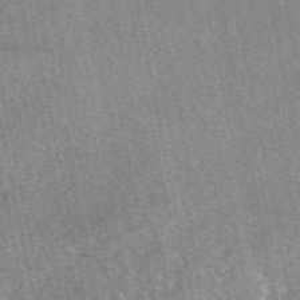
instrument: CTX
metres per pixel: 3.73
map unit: eAb
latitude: 49.6127
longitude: 107.9367
